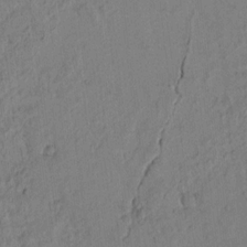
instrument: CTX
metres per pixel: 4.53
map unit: lAvf
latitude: 9.1214
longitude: 166.3495
